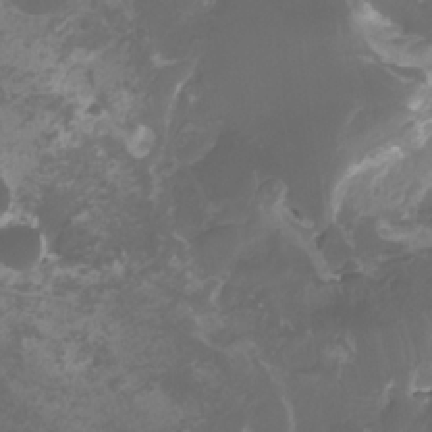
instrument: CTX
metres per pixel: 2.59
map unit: Htu
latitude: -11.7478
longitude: -74.2523
